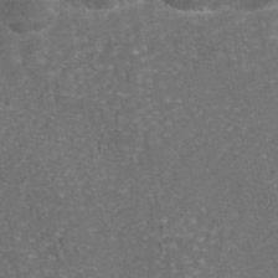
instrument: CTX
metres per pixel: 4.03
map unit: eAb
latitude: 46.2334
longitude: 107.2376
